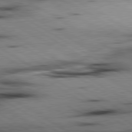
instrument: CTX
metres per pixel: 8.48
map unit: lApd
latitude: 80.0255
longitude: 162.9730
